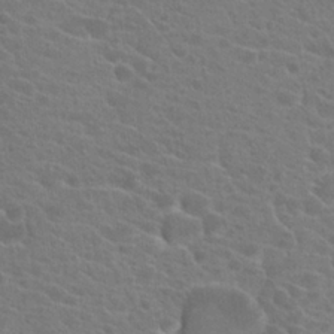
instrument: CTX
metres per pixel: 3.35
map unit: Hto
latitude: 22.7435
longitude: -39.7450
